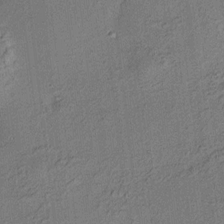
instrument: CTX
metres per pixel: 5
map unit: HNhu
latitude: 7.7827
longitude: 15.5588
